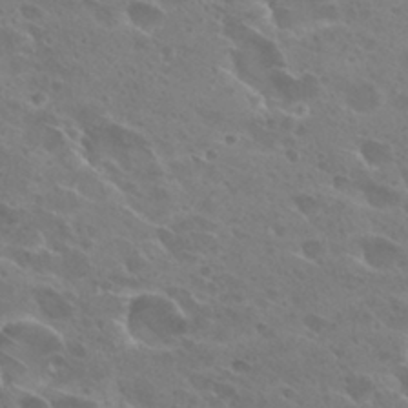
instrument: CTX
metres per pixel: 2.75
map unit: Hto
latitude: 27.4804
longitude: -40.4223
